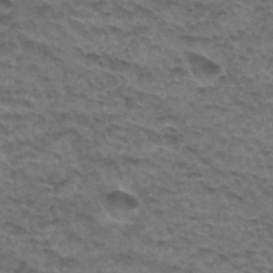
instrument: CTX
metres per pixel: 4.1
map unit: Hto
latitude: 32.3467
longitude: -48.1956
